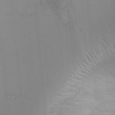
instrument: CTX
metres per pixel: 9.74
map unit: Ht
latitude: -0.9920
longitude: -17.3482
